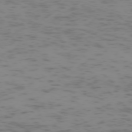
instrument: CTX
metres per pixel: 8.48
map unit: Hpe
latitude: -73.4454
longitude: 7.0297
